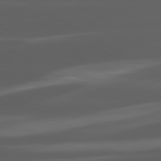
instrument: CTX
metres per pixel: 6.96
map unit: lApd
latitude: 80.3656
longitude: -144.3089
